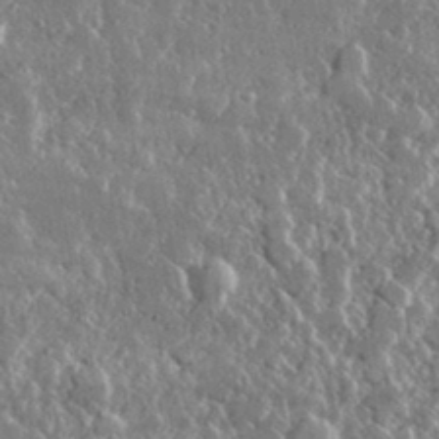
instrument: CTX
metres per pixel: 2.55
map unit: lHvf
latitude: 31.8206
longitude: -90.8380
